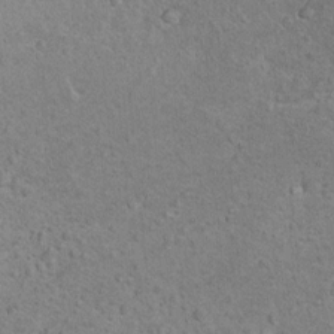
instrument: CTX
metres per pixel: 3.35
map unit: Nhu
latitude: 14.0444
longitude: -28.2711
